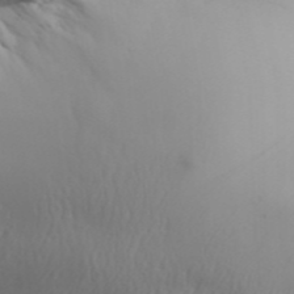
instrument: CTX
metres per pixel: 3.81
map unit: Aa
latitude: 32.3278
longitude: -143.5938
